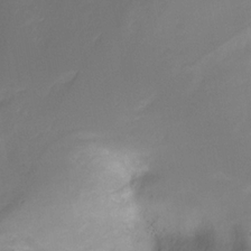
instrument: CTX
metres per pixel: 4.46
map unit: Ht
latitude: -10.6330
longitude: -39.0269
